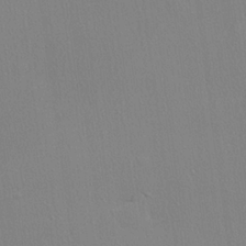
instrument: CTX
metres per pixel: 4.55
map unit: lHvf
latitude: 21.1026
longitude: 141.2943
